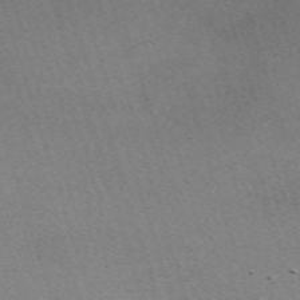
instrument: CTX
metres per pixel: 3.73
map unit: eHh
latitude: -62.2172
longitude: 49.8045
